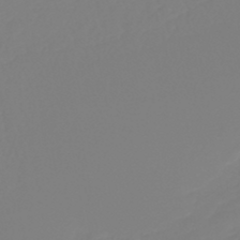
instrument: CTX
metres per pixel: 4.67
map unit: lHb
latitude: -44.8786
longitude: 55.5777
